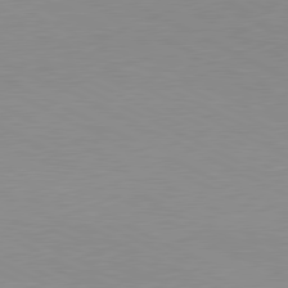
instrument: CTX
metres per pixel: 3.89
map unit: lApd
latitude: 80.0255
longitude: -127.7639
